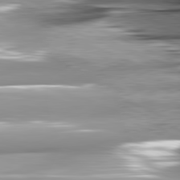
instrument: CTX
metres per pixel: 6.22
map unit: lApd
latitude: 81.9150
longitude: -146.2712
